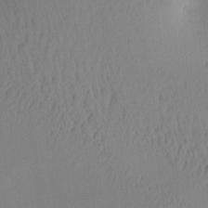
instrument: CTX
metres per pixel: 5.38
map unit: Ave
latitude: 2.4223
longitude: -115.4426
